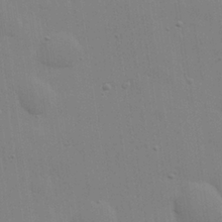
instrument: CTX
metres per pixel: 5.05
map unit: Hve
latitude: 26.8569
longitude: -92.8002
